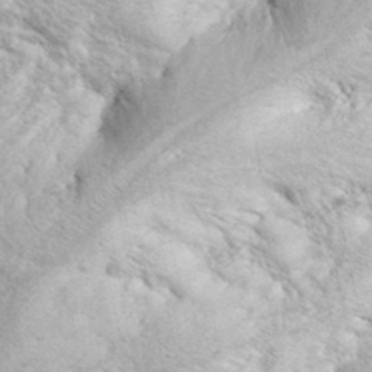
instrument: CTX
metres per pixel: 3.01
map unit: eHh
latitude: 36.3467
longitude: -66.9513
